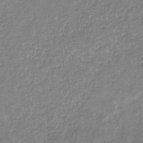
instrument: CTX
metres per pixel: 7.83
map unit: eHb
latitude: -31.4265
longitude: 67.2943
